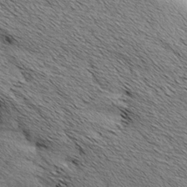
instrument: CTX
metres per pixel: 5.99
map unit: Aa
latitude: 7.5938
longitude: -137.8395
